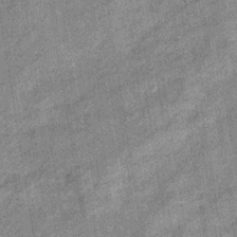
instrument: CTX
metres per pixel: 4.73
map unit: eHb
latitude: -38.6897
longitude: 78.9541
